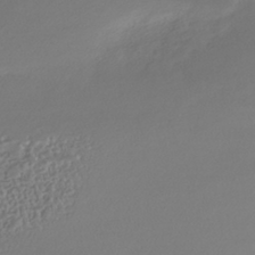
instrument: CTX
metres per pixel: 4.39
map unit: HNhu
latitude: -42.0472
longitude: 102.3306
